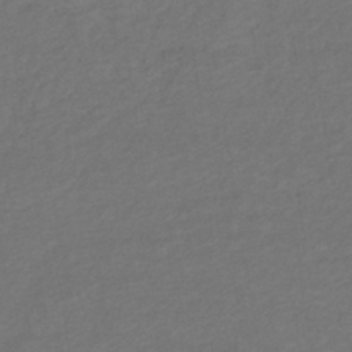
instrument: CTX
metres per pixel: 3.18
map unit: lHb
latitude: -37.8044
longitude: 70.6896
